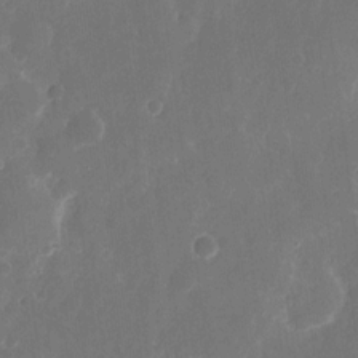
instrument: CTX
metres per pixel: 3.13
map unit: eHh
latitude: 12.1767
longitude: -72.9514
